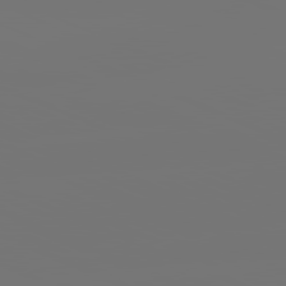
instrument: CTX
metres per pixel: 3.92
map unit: lApd
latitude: 81.5749
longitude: -153.1214
